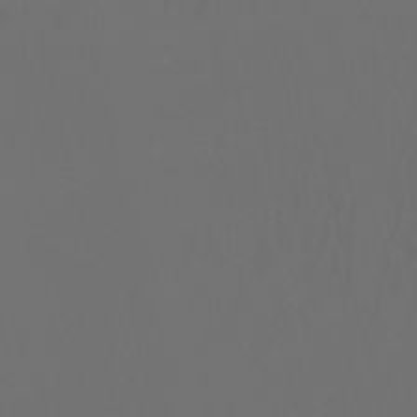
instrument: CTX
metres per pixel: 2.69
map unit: Htu
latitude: -6.1794
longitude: -70.6679
